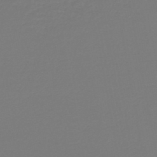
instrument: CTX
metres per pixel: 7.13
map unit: lHb
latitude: -45.3321
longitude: 64.0472
